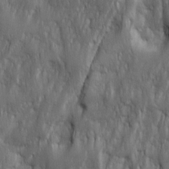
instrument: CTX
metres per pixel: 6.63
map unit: Ave
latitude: 15.8206
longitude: -134.7246
